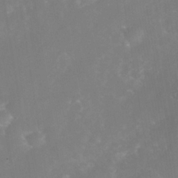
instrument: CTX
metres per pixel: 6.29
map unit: Nhe
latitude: -38.2362
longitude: -112.9514
